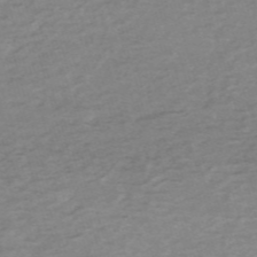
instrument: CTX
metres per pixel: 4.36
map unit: HNb
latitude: -54.5574
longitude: -43.2537
